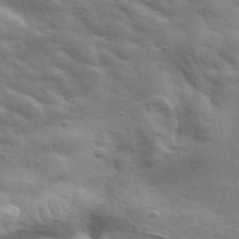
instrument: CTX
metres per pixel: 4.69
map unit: eHh
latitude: 35.7260
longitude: -80.7057
